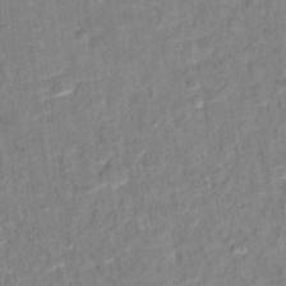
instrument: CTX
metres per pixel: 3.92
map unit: Hto
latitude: 12.7813
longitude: -38.3845
